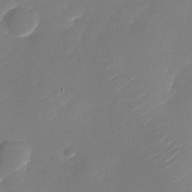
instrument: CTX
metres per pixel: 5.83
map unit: Nhu
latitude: -30.3495
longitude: -72.4412
